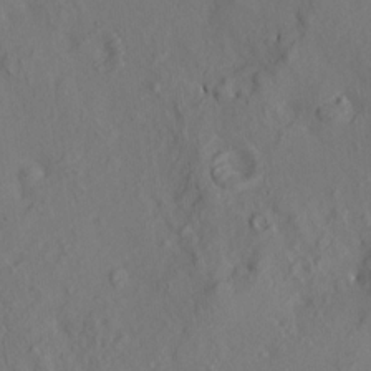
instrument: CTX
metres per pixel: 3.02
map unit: HNhu
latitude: 11.1214
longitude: 23.6155
